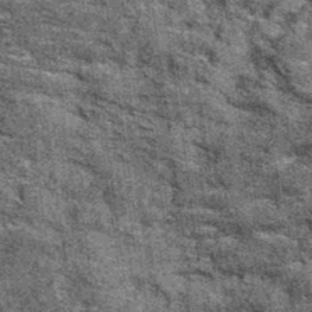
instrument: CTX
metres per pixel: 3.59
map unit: eAb
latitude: 36.3656
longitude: 108.0661
